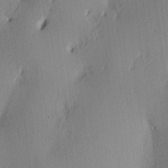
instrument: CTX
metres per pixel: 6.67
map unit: Ave
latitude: 3.9339
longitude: -114.4978
